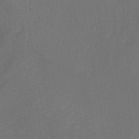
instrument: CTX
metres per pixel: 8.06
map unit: HNhu
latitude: -41.2943
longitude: 101.7666
